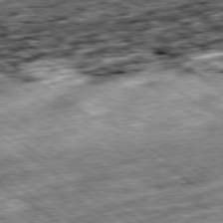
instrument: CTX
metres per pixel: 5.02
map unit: Ap
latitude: -79.7855
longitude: -50.7246
